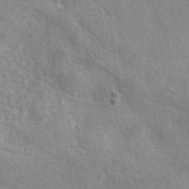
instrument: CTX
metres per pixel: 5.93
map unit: eAb
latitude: 40.9324
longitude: 104.8597
